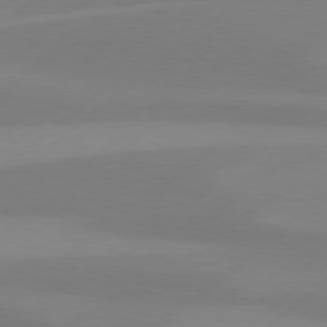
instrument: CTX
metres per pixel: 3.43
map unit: Hpe
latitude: 78.7058
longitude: -131.9717
